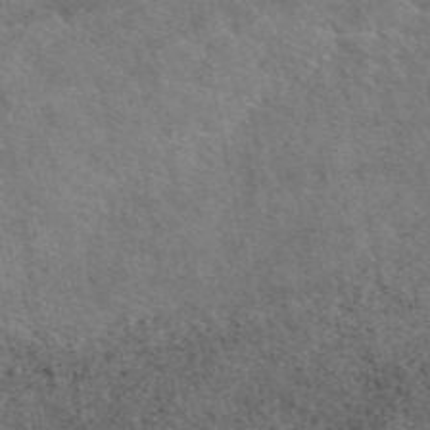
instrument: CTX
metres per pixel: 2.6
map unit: eAb
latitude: 48.7624
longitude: 114.0472
